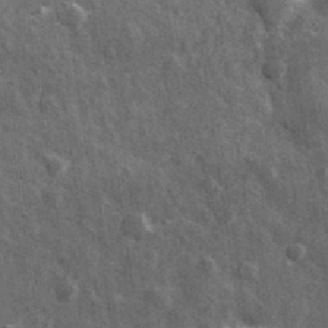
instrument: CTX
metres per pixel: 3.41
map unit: lHvf
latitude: 34.4979
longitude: -88.4979
